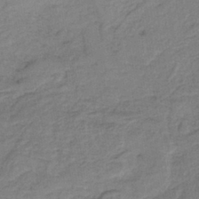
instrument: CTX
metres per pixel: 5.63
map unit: lHb
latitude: -38.5385
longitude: 59.0297
